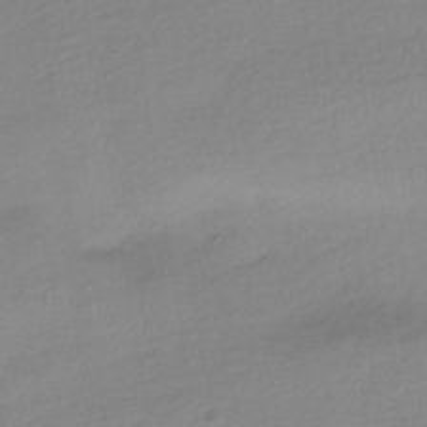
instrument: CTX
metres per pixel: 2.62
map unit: HNhu
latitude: -42.1983
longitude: 95.8233
